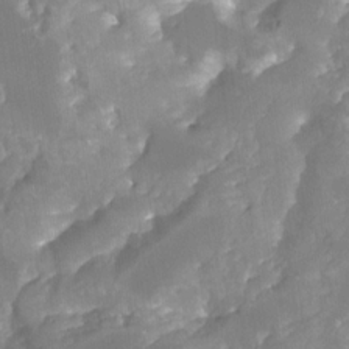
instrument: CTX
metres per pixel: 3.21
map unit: Nhu
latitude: -25.8800
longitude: -57.2348
